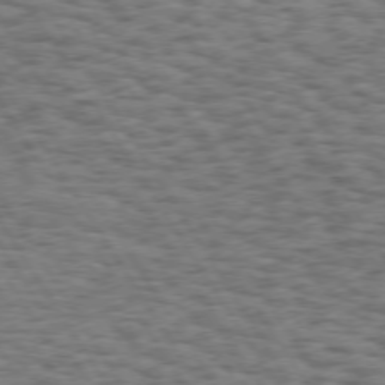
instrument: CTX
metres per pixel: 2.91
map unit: Hpe
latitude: 73.3860
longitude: -130.4601
